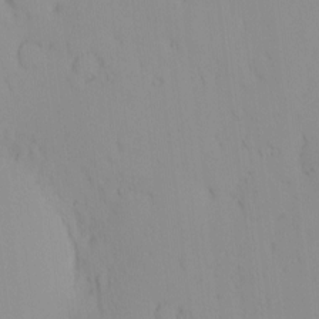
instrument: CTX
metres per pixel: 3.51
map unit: eHh
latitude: -1.1054
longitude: 19.9367
